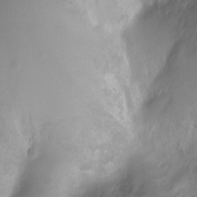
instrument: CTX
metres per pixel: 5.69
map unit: Ht
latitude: -3.2375
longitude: -28.9891
